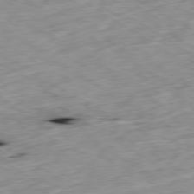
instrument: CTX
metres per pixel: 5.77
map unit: Ap
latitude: -79.8800
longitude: -90.4601
